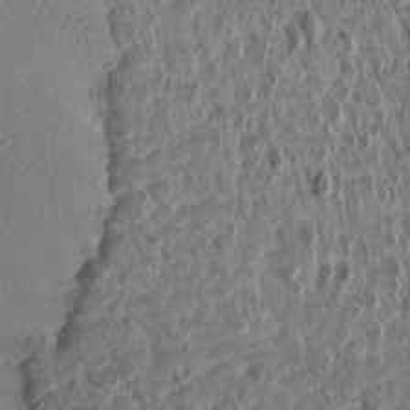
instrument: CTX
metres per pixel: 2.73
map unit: Aa
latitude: 13.9150
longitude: -143.5182
